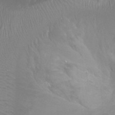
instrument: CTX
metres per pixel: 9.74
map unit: Ht
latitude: 3.9528
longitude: -20.3279
